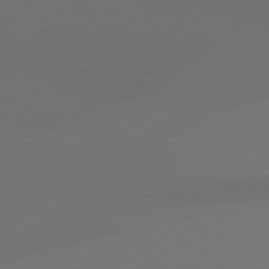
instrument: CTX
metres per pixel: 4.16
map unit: Hpe
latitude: 78.6680
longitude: -132.6679
